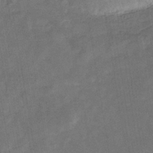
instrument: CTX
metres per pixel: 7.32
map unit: eHb
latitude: -33.7667
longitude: 74.1228
